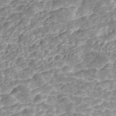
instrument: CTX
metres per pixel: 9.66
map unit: ANa
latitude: 45.1592
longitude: 20.8597
